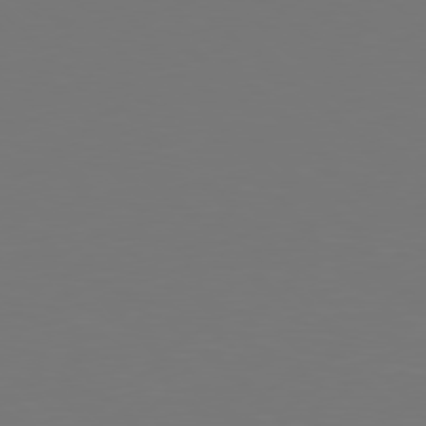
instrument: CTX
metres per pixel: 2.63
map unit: Hpe
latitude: 78.1767
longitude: -166.5168
